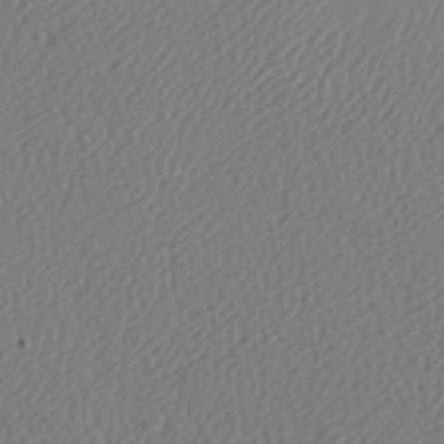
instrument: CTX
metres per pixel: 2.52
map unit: lAa
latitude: -9.0864
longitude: -128.1011
